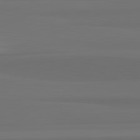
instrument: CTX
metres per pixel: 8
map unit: lApd
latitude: 82.8380
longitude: 165.2376
